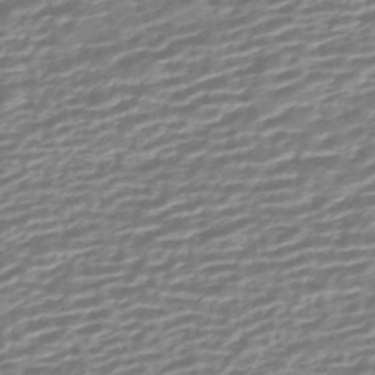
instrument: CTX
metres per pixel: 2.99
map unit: HNhu
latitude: -44.0094
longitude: 99.6344
